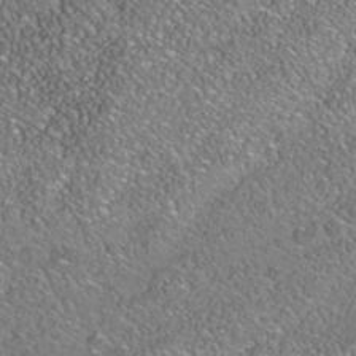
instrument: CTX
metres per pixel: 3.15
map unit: Nhe
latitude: -39.7667
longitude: -117.5182
